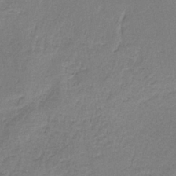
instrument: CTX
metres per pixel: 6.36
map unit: HNb
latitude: -35.2565
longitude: 58.9919
